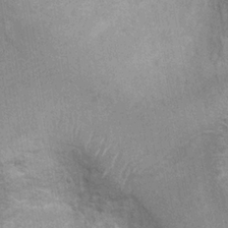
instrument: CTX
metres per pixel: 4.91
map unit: Ht
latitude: -0.5574
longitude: -15.8773
